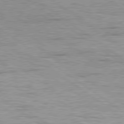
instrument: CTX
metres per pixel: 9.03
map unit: Hpe
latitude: 79.2159
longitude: -155.0080
